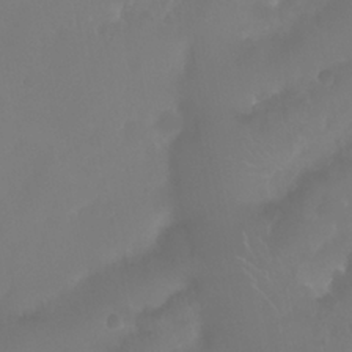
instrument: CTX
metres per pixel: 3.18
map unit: Nhu
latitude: 24.9891
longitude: -62.1956
